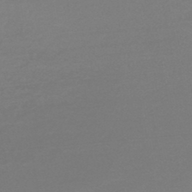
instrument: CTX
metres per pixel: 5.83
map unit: lHb
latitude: -44.8975
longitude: 64.5385
